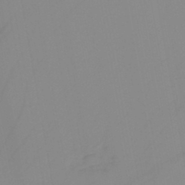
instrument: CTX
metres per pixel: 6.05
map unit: HNb
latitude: -44.8408
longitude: -43.6883
